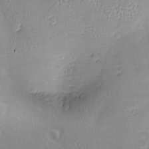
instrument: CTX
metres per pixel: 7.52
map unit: Nve
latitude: -8.9164
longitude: 174.3306
